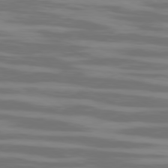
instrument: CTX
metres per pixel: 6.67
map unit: Ap
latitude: -79.7666
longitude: -101.9717
